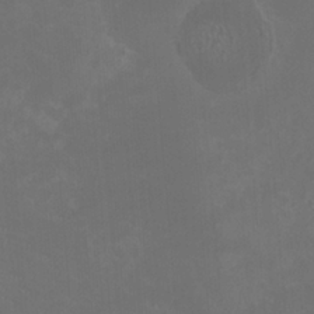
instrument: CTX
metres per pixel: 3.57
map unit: HNhu
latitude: 1.4993
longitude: -2.3656
